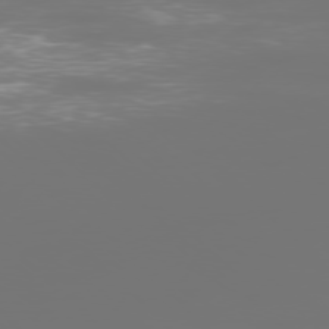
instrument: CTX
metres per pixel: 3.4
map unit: Ap
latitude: -77.7289
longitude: -62.1011
